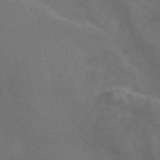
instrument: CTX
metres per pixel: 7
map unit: Nve
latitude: -58.6896
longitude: 63.7477
